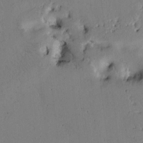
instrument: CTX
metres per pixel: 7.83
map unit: Htu
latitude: -0.8786
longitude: 170.4062
